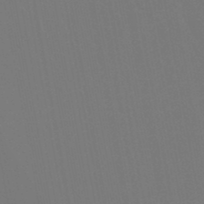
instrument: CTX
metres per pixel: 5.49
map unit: lHb
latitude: -47.3131
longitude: 74.7464
